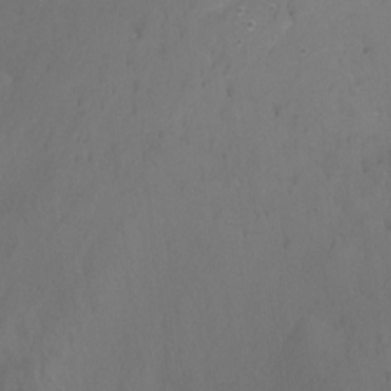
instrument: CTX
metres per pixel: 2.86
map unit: Nhu
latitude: -16.9353
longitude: -49.4426
